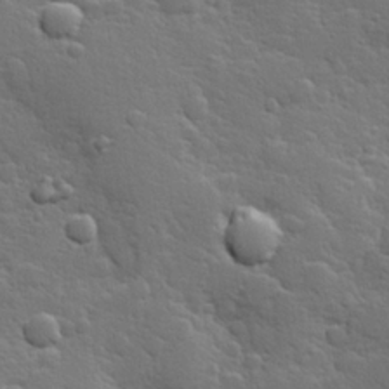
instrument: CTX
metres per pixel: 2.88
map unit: Hve
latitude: 25.0647
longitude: 148.6897
